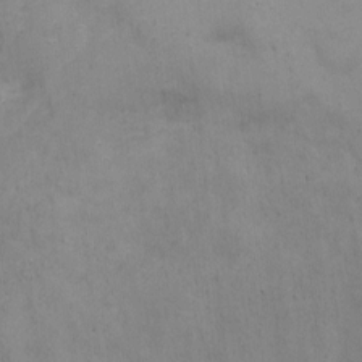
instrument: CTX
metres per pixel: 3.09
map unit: Nhu
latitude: -10.8408
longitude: -36.5168
